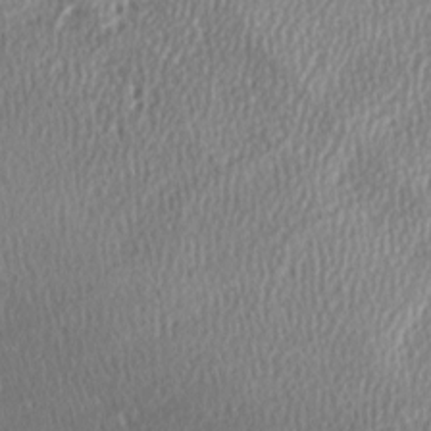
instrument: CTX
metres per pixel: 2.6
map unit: Ave
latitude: -6.7274
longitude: -122.9136
